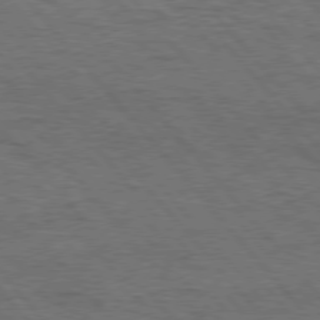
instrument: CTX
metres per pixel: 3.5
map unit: Hpe
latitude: 75.8961
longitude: -157.5182
